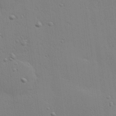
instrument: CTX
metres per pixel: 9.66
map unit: Hve
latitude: 25.6504
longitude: -91.4993
